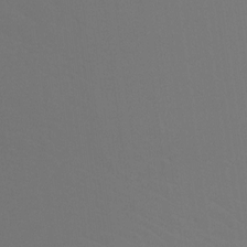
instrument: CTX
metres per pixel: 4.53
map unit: Ht
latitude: -15.9367
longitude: -47.8206
